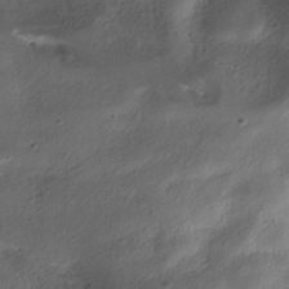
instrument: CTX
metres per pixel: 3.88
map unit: ANa
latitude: -37.8611
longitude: 94.6518
